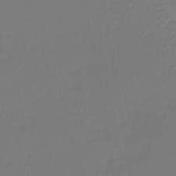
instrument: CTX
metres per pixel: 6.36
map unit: lHb
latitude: -43.0864
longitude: 59.5399
